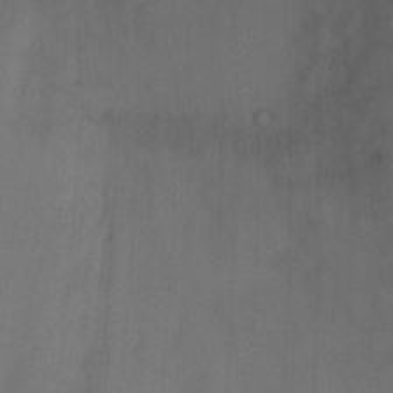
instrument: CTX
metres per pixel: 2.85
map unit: Ht
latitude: -4.2739
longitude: -27.5371
